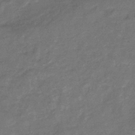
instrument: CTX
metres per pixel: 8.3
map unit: eHb
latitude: -33.9367
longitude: 74.6519
